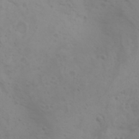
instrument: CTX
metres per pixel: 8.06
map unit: Aa
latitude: -3.9178
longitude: -71.0458
